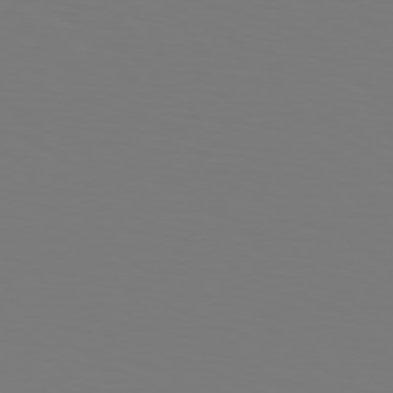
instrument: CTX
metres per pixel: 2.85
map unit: Hpe
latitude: 76.0444
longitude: -132.2712
